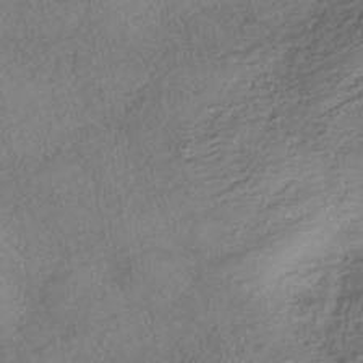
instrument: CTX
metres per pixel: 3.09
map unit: HNhu
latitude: -42.3495
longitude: 105.6344
